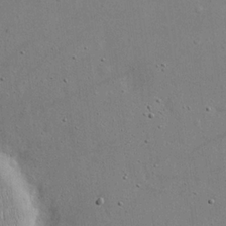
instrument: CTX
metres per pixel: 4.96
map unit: eHh
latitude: 20.6680
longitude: -71.7638
